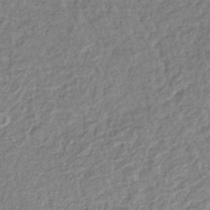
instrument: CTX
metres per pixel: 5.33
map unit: lHb
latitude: -40.7274
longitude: 70.5385
